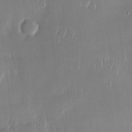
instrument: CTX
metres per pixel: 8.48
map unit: Htu
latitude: -5.2565
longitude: 174.0472
